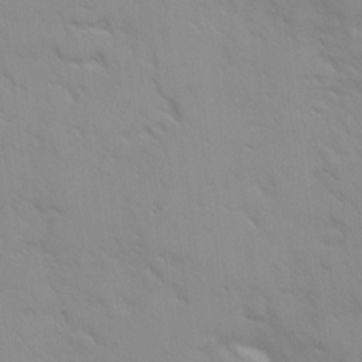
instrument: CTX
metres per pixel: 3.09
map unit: Ave
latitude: 8.9136
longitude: -103.8394
